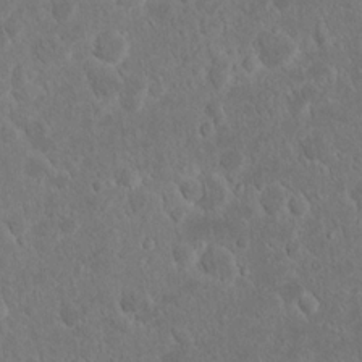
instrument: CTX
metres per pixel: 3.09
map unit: eHh
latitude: 17.0081
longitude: -73.3104
